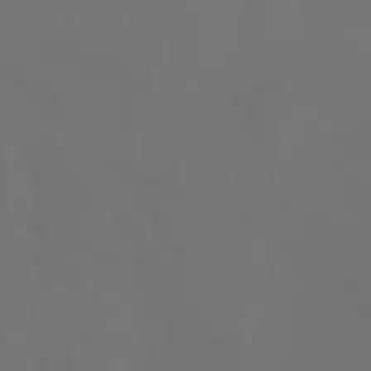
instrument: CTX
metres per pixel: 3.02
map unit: Nhu
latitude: -6.1228
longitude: -91.4237
